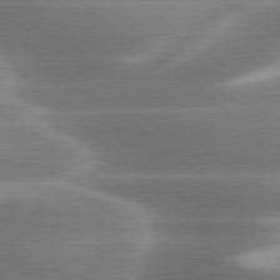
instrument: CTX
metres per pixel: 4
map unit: lApd
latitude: 79.8395
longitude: -118.0444
